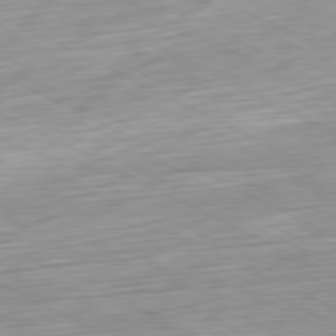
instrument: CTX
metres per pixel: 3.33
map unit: Ap
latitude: -81.0676
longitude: -70.5357
